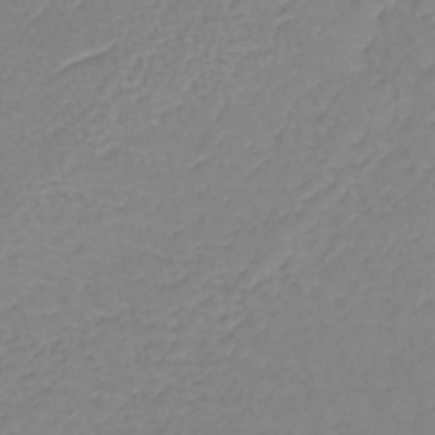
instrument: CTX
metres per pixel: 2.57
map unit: lHb
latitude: -40.6896
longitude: 61.1998
